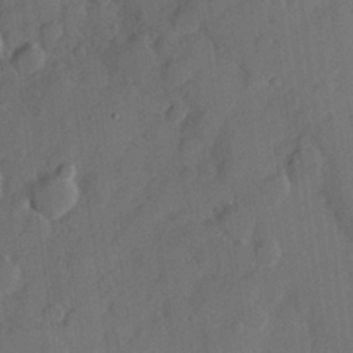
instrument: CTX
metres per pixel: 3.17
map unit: Hve
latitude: 25.3481
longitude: 149.0109
